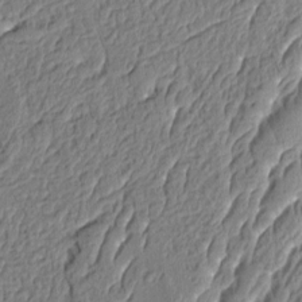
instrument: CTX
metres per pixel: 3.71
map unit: Aa
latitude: 9.2159
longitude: -131.6127
